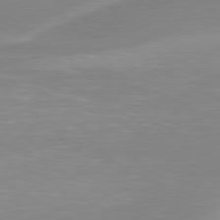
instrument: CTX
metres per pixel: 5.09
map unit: lApd
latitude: 79.5938
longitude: -115.4237
